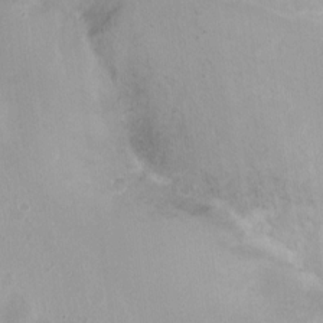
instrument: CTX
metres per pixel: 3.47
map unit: Hto
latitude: -13.7289
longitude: -41.3670
